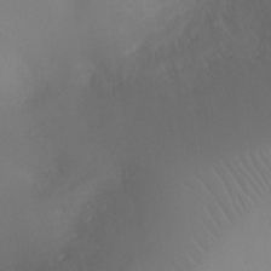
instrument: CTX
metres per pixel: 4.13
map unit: Ht
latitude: -7.2943
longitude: -20.2334
